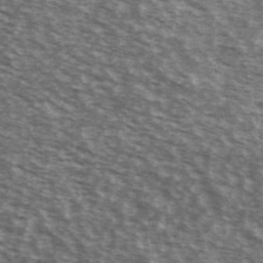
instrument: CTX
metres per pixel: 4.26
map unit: Ave
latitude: 39.0458
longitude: -109.7071
